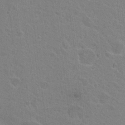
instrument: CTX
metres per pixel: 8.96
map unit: Nhu
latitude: 17.0647
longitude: -31.0270
